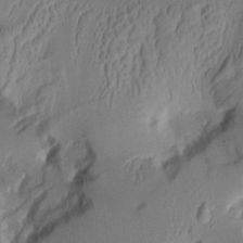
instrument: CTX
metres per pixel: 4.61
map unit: Aa
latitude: 7.7639
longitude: -128.0822
